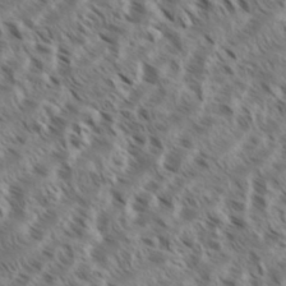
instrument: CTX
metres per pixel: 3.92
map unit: eHh
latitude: 35.6505
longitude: -138.5357
